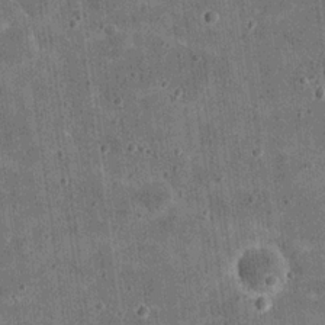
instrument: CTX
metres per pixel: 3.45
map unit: eHh
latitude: 20.9703
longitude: -63.5182
